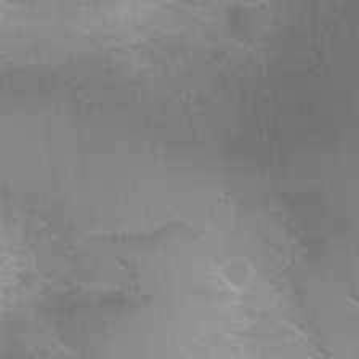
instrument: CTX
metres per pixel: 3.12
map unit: Ht
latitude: -0.9731
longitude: -17.5182
